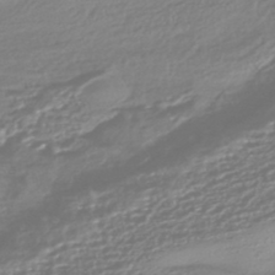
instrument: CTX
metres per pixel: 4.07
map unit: HNhu
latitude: -44.6707
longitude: 96.5385
